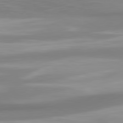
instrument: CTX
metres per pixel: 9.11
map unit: lApd
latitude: 80.5735
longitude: 173.8611
